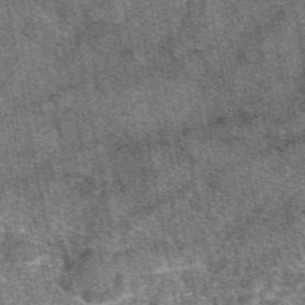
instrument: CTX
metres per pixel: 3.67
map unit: eAb
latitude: 48.3278
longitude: 107.1809
